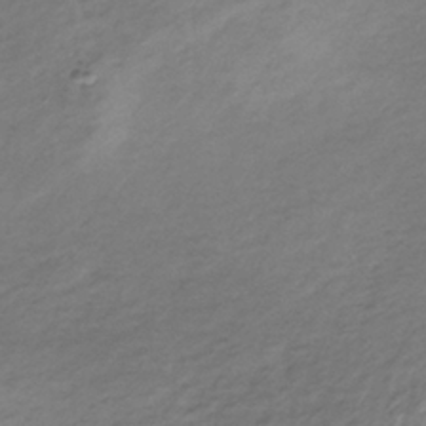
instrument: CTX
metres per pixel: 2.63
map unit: lHb
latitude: -34.6518
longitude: 67.7289
